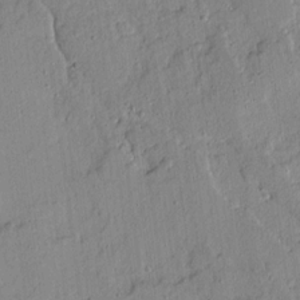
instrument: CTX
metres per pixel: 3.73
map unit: Ave
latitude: 13.5182
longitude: -132.3089
